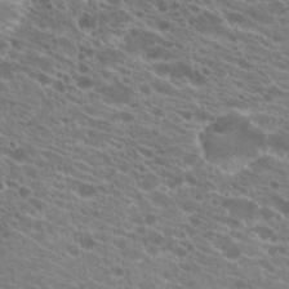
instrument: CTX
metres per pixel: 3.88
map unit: Hto
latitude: 21.3860
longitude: -39.7072
